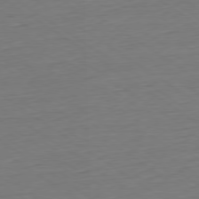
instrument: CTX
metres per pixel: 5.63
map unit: Hpe
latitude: -79.5966
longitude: 12.8597
